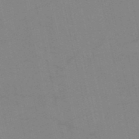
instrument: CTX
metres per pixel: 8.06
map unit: HNb
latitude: -53.0108
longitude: -47.1404
